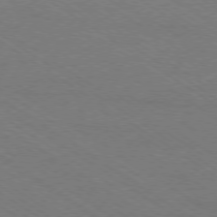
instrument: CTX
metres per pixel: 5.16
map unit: Ap
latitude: -79.1053
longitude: -85.0836
